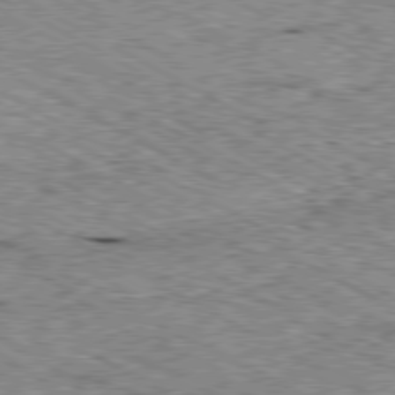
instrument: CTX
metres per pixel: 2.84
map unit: Ap
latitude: -80.4818
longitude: -49.8583
